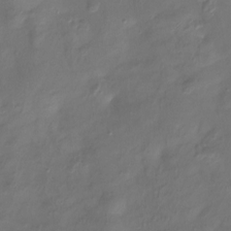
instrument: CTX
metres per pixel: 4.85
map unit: Htu
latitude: -13.9178
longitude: -45.0269
